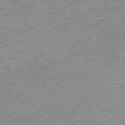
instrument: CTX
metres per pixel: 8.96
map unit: Hpe
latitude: -80.1795
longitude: 21.2376
